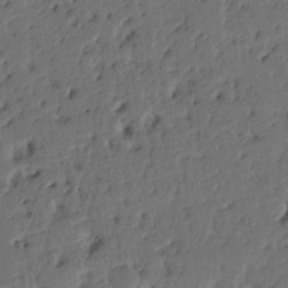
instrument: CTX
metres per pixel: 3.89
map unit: Ht
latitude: 9.8395
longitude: -78.2334
